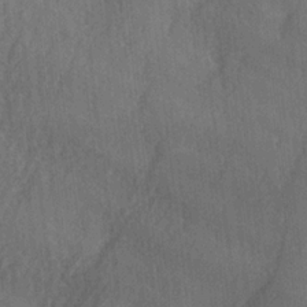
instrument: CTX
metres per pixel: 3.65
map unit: Ave
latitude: -6.1794
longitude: -120.2901
